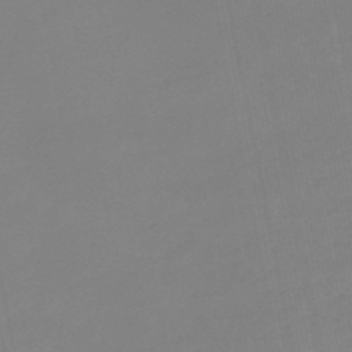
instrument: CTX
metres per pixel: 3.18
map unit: eHb
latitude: -49.2754
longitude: 84.8219
